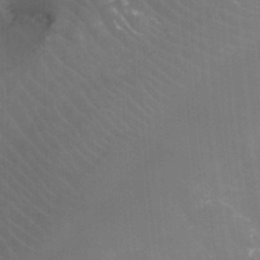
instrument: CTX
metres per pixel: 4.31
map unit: Ht
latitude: -3.8233
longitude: -27.3293
